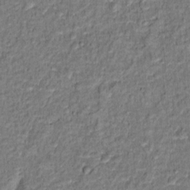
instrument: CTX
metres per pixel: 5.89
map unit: Hto
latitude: 12.5168
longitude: -37.8961
